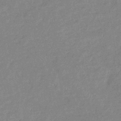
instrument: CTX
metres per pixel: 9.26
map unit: eHb
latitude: -36.3873
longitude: 76.8975
